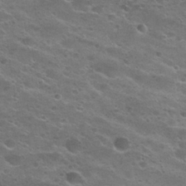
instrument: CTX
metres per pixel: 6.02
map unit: Hto
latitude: 24.6112
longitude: -50.2522
